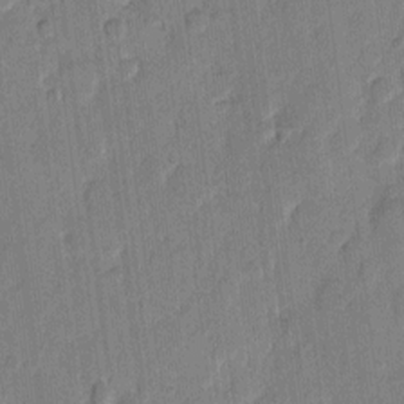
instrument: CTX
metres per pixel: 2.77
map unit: eHh
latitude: 10.8569
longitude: -65.8394
